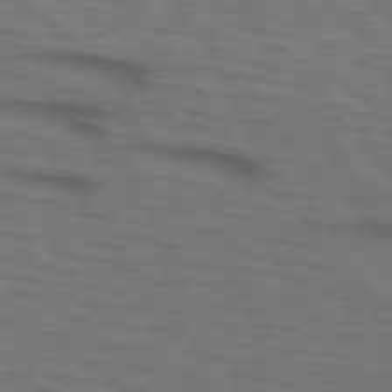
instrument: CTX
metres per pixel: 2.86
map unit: lApd
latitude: 73.1593
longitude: -73.4049
